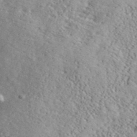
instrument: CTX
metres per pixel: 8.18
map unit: lHvf
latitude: 40.4789
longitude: -88.4034
